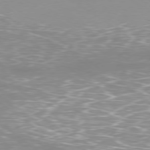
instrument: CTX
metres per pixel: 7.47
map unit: Ap
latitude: -79.1998
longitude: -67.0458
